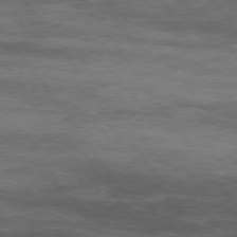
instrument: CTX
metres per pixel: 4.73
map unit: Hpe
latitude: 74.3467
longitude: -143.1592
